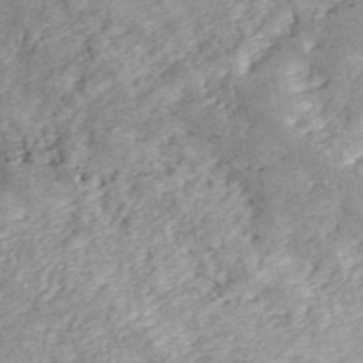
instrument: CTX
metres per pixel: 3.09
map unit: ANa
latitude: 46.4979
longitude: 24.9919
